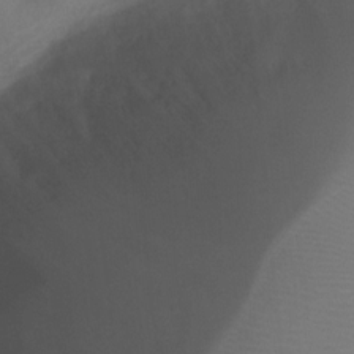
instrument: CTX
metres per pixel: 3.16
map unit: Ht
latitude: 1.4993
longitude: -21.2915
